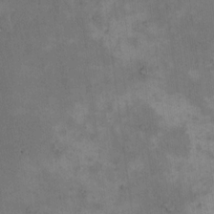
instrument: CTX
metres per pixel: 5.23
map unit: eHh
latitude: 15.9528
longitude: -67.1781
